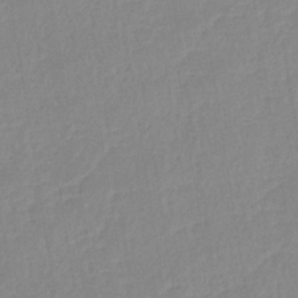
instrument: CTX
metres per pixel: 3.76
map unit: lHb
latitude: -34.9731
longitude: 72.8408
